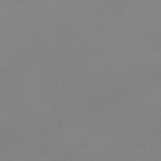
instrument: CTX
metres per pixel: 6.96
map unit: lHb
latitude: -44.5007
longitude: 64.0283
